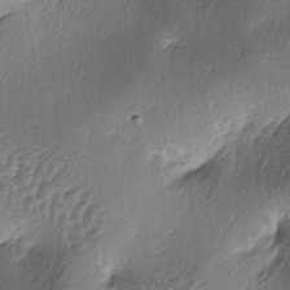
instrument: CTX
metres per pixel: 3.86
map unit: lAa
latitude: -4.2172
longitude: -124.9325
